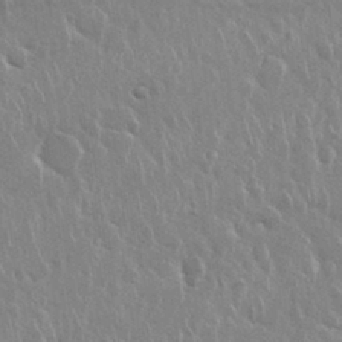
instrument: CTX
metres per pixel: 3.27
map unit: Nhu
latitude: 28.7057
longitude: -62.4790
